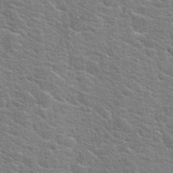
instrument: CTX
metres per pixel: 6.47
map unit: Hto
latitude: 20.2145
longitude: -44.3278
